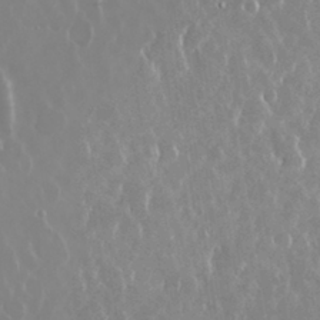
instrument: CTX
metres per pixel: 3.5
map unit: Nhu
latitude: 29.4426
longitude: -62.2523
